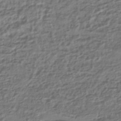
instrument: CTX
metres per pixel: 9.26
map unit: HNhu
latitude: -42.6896
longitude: 107.2187
